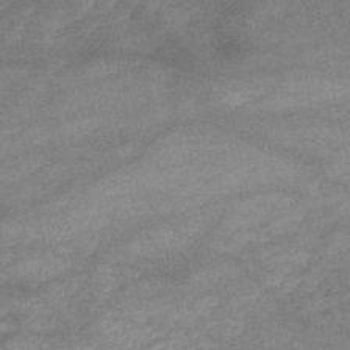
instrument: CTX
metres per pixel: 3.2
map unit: HNb
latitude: -53.2942
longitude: -41.7827
